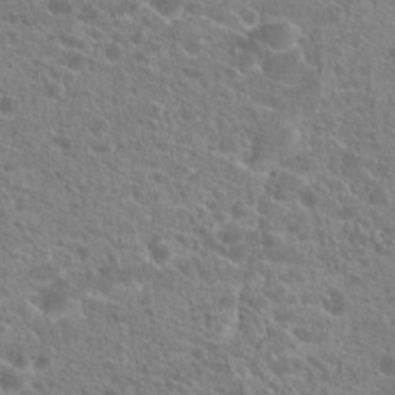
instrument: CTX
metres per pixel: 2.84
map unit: Hto
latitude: 21.4994
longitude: -38.7057
